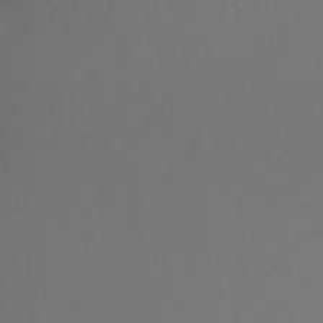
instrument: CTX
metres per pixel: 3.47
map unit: Nhu
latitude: -10.2739
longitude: -69.4048
